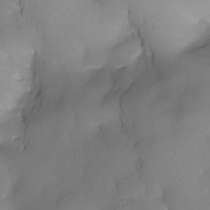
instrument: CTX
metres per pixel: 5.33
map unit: Nhe
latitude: -30.6896
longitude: -139.4993
